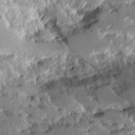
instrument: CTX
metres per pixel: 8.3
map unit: Aa
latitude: 10.9514
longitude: -126.1389
